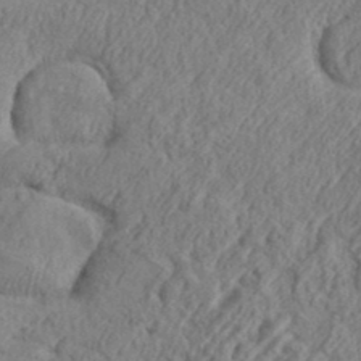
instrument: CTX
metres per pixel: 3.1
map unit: eHh
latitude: 36.8380
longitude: -137.5560
